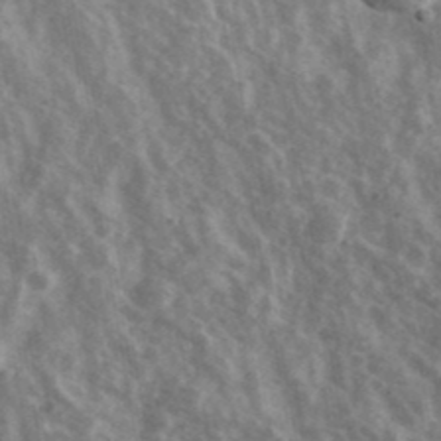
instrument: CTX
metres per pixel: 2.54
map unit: Ave
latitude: 40.6301
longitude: -110.3467
